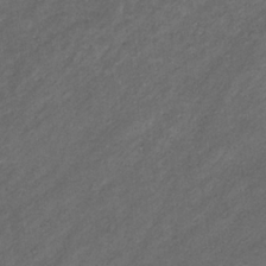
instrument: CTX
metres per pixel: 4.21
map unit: eHb
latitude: -32.0283
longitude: 70.7841
